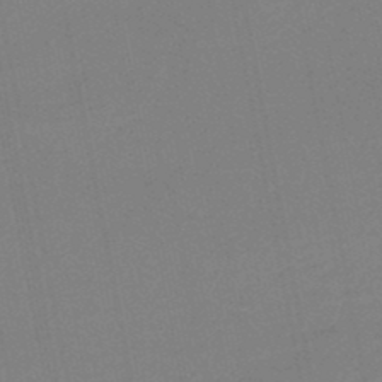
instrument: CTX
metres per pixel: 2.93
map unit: eHb
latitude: -48.1795
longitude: 85.8989
